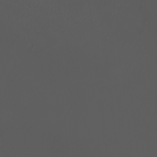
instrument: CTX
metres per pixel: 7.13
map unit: eHh
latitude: -2.8219
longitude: 19.6911
